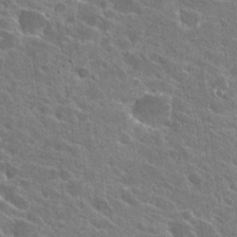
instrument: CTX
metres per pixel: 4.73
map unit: Hto
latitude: 24.3278
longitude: -39.0836
